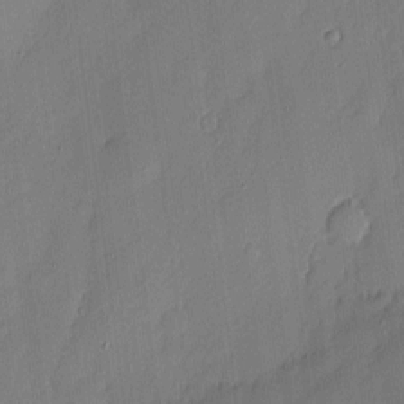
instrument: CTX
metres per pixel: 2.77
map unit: eHh
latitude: 3.7260
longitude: -76.3467
